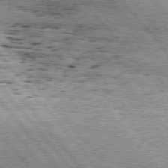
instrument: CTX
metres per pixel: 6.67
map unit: Hpe
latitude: 75.3860
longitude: -157.3859
